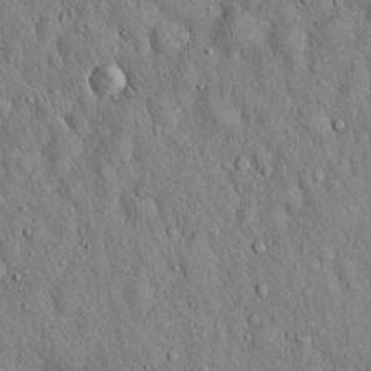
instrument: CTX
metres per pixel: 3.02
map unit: Hto
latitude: 16.3278
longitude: -58.4601
